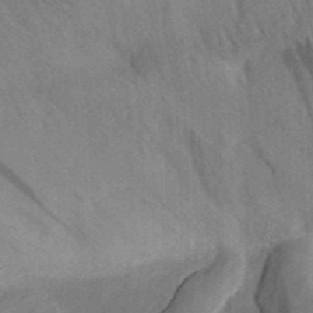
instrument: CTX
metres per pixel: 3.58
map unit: Aa
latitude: 31.3293
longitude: -141.9717
